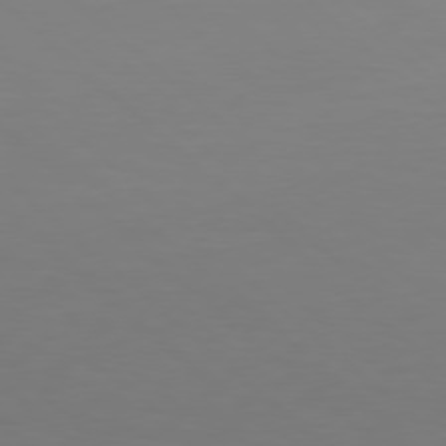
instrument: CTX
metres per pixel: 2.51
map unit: Hpe
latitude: 77.7638
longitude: -125.1403
